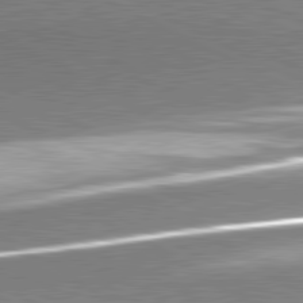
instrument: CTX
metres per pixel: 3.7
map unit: lApd
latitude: 81.4615
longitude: 168.0094
